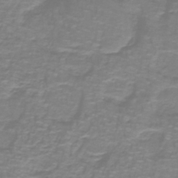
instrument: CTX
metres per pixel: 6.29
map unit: lHb
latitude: -41.3698
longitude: 56.8408
